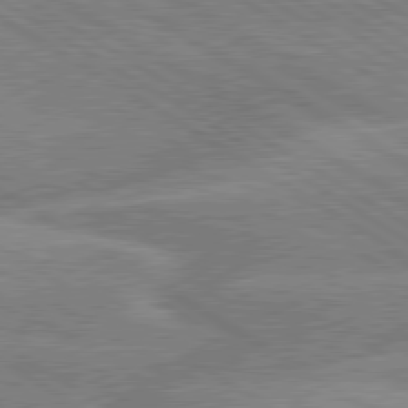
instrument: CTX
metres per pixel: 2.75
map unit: lApd
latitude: 79.7639
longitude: -133.4615
